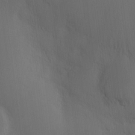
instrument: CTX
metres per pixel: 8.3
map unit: Nve
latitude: -7.7477
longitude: 175.3887
